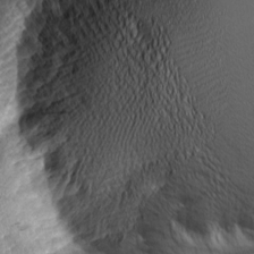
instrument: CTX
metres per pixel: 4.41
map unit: Aa
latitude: 7.1025
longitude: -130.1389
